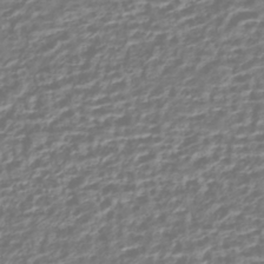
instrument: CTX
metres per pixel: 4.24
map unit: HNhu
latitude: -43.2564
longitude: 106.6519
